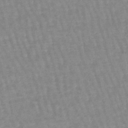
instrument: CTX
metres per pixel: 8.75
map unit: eHb
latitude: -45.3132
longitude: 79.9367
